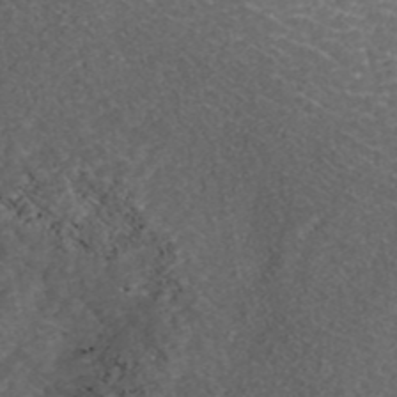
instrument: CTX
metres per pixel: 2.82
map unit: ANa
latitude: 42.7624
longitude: 34.0661
